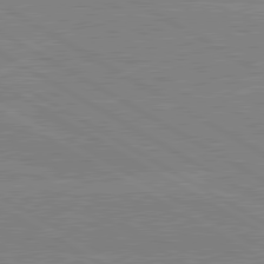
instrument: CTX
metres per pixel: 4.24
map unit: lApd
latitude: 80.4790
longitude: -126.1956
